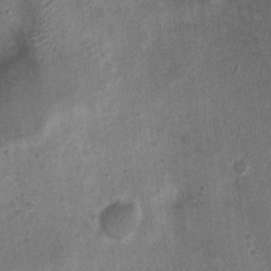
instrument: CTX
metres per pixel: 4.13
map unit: Nhu
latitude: 3.8583
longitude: -16.6490
